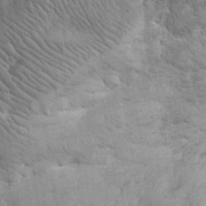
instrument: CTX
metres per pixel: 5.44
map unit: eHh
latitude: 32.3278
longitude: -66.2522
